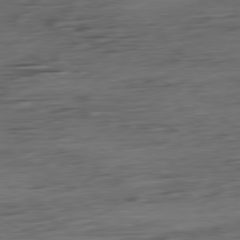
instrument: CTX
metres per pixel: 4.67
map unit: Ap
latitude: -80.7463
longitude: -96.1011
